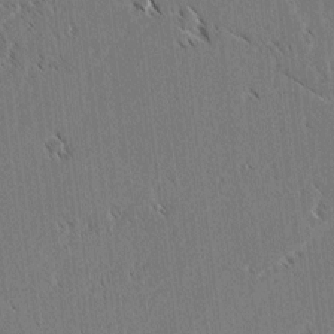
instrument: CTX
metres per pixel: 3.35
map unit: lAvf
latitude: 3.2726
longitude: -106.4412
